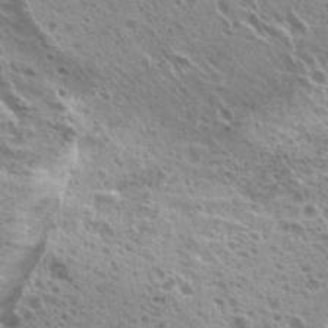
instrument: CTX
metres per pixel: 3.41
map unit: Hto
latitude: 22.8002
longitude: -31.5938
